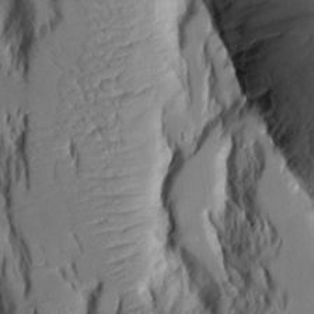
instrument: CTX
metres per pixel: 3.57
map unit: Aa
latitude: 9.5560
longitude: -126.3090
